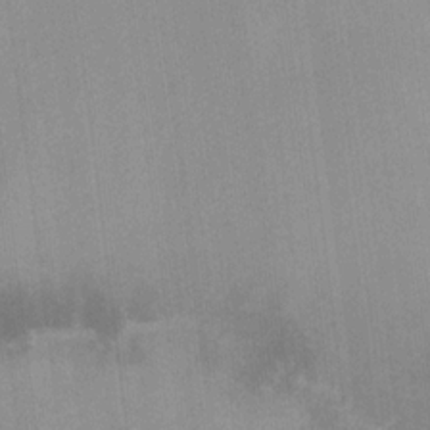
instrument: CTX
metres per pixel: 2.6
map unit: lHvf
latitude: -13.5777
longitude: -101.9906
